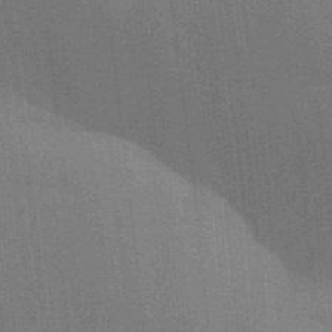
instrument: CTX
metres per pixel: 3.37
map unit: Aa
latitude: 33.3482
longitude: -143.4427
